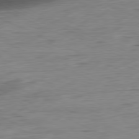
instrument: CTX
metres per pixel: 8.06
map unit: Ap
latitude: -81.0487
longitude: -81.6127
